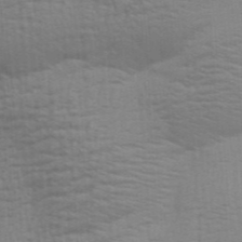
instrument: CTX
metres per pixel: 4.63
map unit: Aa
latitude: 28.1767
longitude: -139.7450
